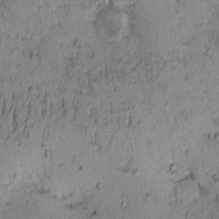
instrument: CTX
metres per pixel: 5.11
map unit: eHh
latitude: -0.8597
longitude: 19.1809
